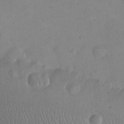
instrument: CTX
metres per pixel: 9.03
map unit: eHh
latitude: 24.8191
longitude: -66.0255
